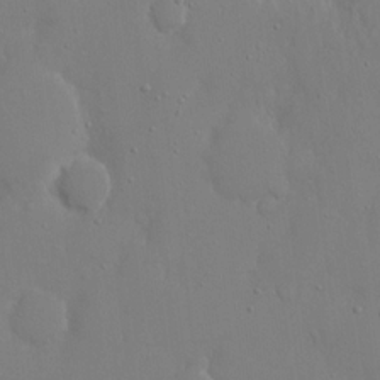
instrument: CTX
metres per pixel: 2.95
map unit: eHh
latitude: 16.1389
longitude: -71.4804
